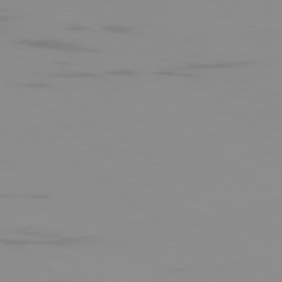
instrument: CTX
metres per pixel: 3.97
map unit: Ap
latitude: -80.3307
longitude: -53.5560
